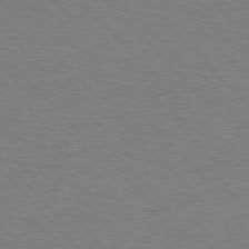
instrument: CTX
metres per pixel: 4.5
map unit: lApd
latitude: 77.1970
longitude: -59.3293
